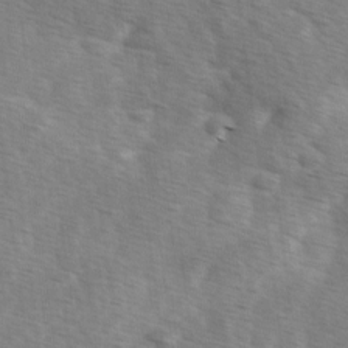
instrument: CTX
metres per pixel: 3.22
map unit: Ave
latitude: 0.5923
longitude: -111.8961
